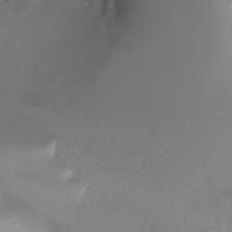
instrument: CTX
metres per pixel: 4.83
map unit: Ht
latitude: -13.2187
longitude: -45.3104
